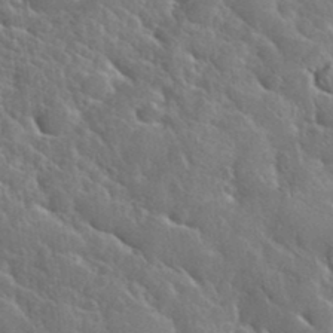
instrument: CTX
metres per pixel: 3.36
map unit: eHh
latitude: 37.7261
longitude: -61.0458
